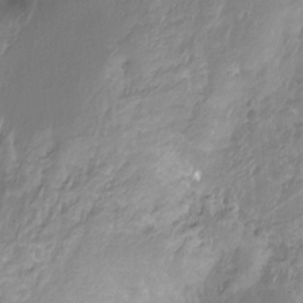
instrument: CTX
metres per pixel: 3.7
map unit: Hto
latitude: -11.8989
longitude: -38.6301
